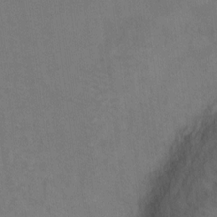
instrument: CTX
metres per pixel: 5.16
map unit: Ht
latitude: 9.7261
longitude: -32.7624
